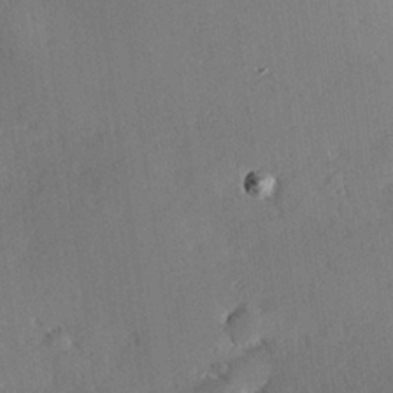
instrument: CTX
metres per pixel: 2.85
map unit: Hve
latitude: 25.3859
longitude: -93.0836
